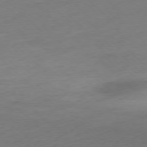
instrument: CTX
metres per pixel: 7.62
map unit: Ap
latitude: -77.5021
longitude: -63.9906
